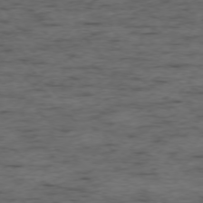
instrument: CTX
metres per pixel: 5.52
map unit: Ap
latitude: -76.3117
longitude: -91.3860
